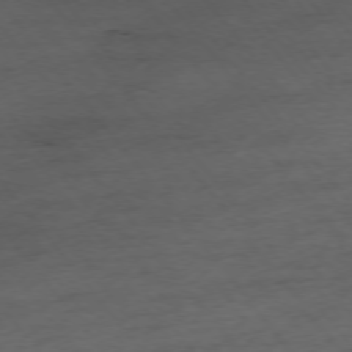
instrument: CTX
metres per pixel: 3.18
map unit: Ap
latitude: -75.9556
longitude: -84.4223
